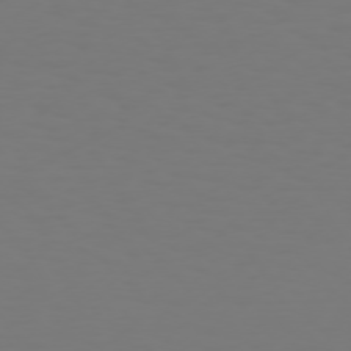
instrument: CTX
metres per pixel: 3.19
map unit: Hpe
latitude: 73.4994
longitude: -122.5735
